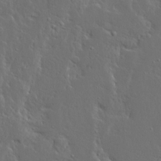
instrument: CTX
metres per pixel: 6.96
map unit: Ave
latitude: 14.0633
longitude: -137.5371
